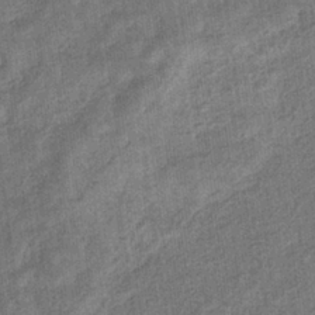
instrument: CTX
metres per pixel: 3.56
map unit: eHb
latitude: -36.1227
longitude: 80.0472
